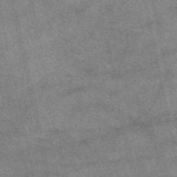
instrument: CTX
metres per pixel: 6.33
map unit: eAb
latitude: 48.8947
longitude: 122.1795
